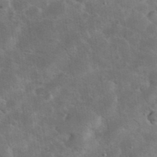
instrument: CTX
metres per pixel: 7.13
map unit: eHh
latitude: 37.0459
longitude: -67.1403
